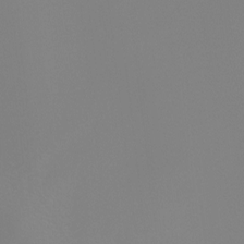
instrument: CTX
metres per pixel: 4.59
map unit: Ht
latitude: -4.8030
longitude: -61.4237
